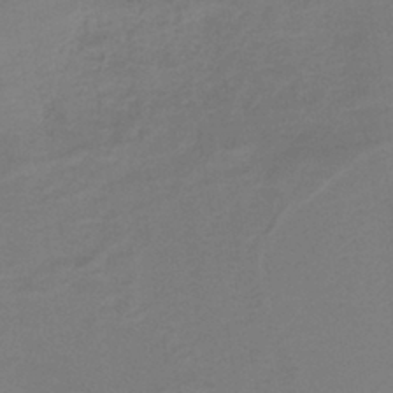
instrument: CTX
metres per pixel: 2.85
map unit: lHb
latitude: -41.3132
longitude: 52.4062
